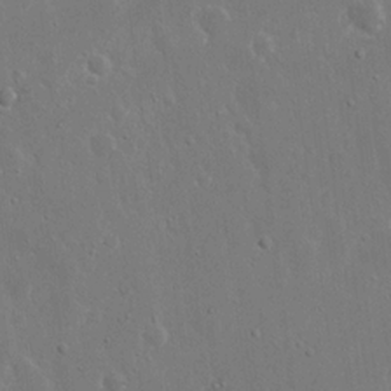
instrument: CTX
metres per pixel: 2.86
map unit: Nhu
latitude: 19.2159
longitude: -72.4790
